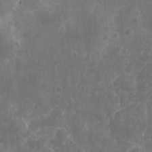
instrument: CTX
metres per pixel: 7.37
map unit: eHh
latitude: 8.7813
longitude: -73.0081
